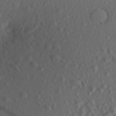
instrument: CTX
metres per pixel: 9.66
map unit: Aa
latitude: 27.1592
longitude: -144.0822
